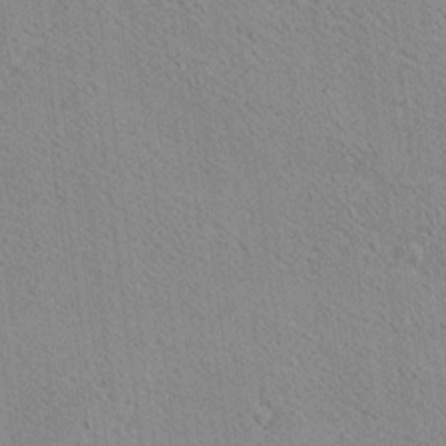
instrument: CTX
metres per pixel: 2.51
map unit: Ave
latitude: 18.6679
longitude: -140.0633
